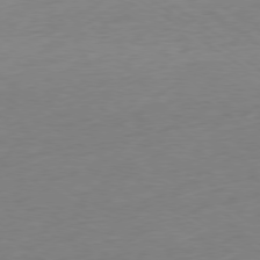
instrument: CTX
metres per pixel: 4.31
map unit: Ap
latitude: -78.5195
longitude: -59.3482
